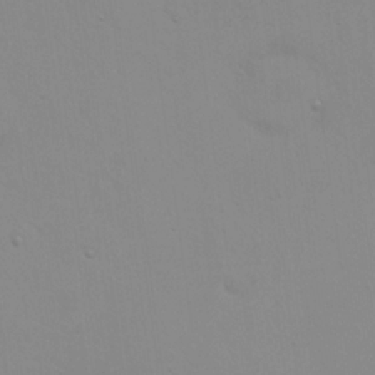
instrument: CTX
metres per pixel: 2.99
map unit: eHh
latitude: 23.7072
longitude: -65.3860
